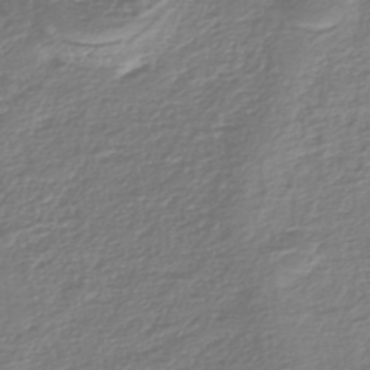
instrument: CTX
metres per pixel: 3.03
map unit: Nhe
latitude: -46.7085
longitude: -171.6883
